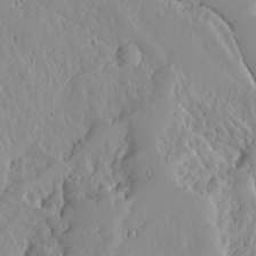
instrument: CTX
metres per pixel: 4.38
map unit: Ave
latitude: 13.2159
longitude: -135.1025
